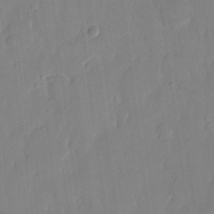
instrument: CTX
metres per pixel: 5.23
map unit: eHh
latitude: 12.8758
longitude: -70.6868
